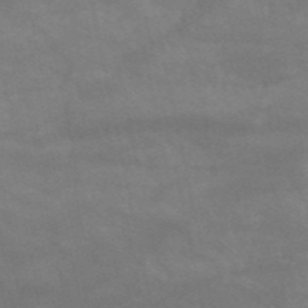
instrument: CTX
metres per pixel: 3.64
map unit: HNb
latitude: -52.8785
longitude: -41.6693
